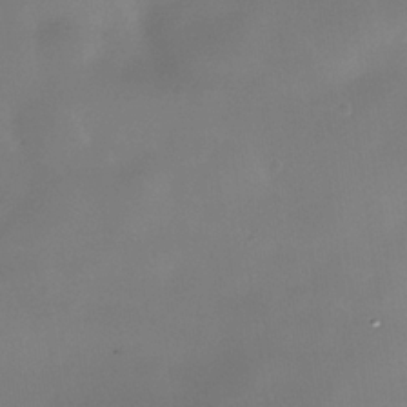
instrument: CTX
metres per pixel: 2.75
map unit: Nhe
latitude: -35.5777
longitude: -92.1577
